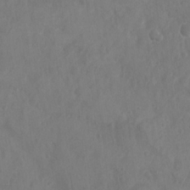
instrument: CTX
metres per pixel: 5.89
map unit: Nhu
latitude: 6.4601
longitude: -19.8205
